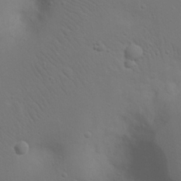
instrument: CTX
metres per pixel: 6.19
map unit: eHh
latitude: 22.9892
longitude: -69.5938
